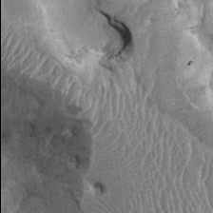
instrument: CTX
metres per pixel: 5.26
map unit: Ht
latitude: -0.7841
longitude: -13.9906
